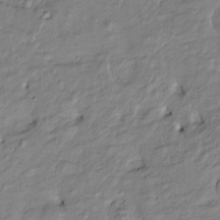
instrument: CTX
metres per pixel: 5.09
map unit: Htu
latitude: -9.1053
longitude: 177.2943
